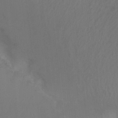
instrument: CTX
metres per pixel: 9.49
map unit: Aa
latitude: -7.5966
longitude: -78.6302
